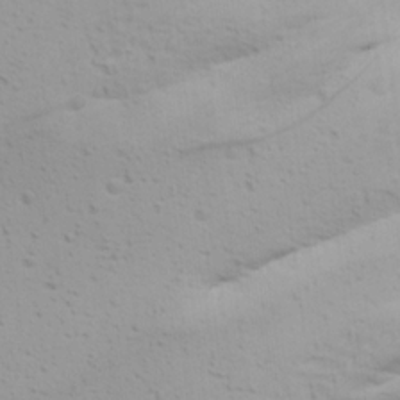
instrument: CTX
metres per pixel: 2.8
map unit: Ave
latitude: 19.1214
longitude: -138.3089
